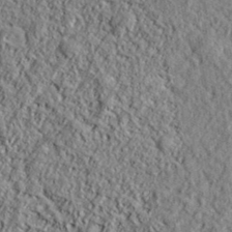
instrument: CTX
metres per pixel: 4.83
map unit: eHh
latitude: 37.8017
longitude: -81.5938
